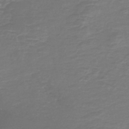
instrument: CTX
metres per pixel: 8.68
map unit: HNb
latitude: -47.3698
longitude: 52.3873
